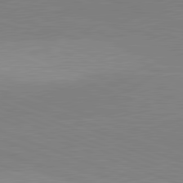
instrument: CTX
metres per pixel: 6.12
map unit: lApd
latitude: 81.8772
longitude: 136.1983
